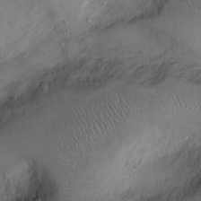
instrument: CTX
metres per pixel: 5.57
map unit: Ht
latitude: -2.9163
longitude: -13.2915
